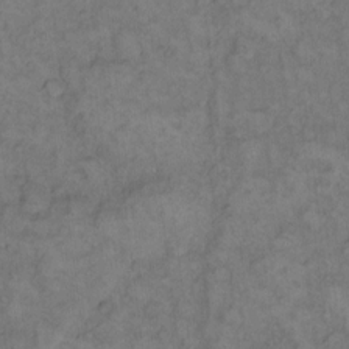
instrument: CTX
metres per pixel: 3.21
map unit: eHh
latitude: 12.6113
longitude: -63.6127
